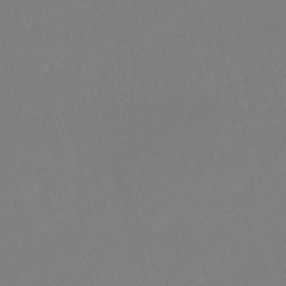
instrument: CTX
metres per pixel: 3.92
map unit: lHb
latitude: -41.7666
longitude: 65.0487
